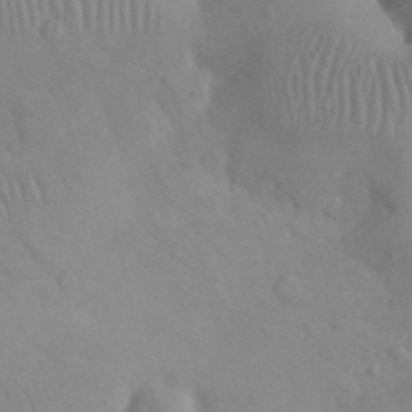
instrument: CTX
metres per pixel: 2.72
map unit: eHh
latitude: 25.3292
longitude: -66.6301
